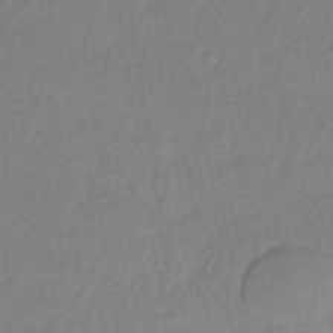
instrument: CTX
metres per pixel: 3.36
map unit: lHb
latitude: -36.2361
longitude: 71.4077
